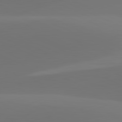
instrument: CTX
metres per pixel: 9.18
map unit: lApd
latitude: 81.8205
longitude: 129.2187
